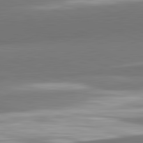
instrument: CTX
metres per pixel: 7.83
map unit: lApd
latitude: 82.3845
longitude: 153.1998
